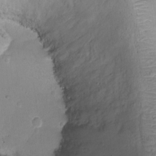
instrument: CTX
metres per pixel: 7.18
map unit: Ht
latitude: -16.3496
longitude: -40.9702
